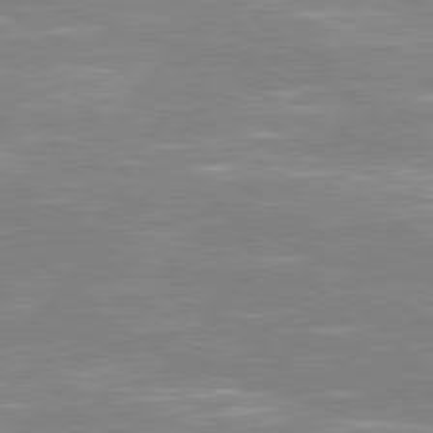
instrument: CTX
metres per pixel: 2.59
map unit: Hpe
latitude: 78.2712
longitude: -120.6680
